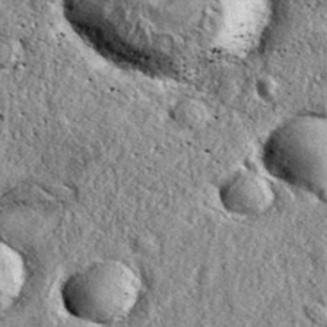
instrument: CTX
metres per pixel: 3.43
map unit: eAb
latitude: 37.9150
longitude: 109.9745
